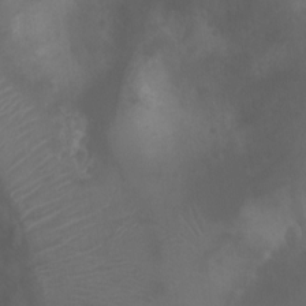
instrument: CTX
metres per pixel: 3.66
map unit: Ht
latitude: 2.3845
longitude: -22.4412
